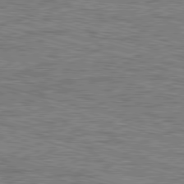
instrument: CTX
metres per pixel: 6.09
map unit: Ap
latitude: -82.1984
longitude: -69.6505
